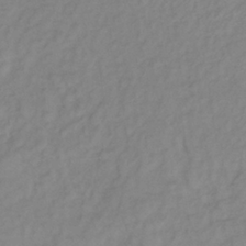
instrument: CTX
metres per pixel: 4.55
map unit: lHb
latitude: -36.8597
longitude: 70.2929
